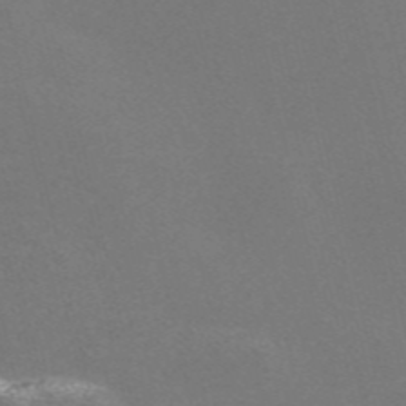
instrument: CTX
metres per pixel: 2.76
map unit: Nve
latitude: -56.3495
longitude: 52.7274
